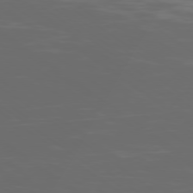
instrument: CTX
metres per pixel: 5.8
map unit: Ap
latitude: -78.9730
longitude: -103.1970
